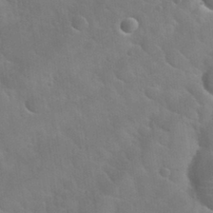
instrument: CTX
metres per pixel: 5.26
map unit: Nhu
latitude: 31.2726
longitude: -53.8017
